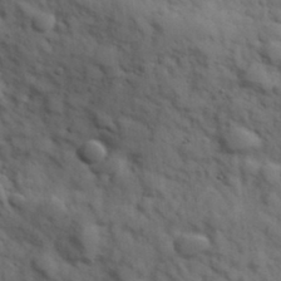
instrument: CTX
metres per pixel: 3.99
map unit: Hve
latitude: 31.9528
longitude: 151.0486
